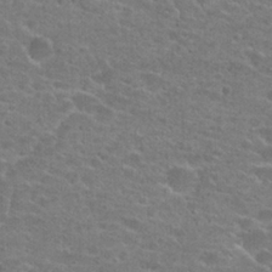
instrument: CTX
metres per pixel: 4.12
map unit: Hto
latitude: 22.5357
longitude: -43.6694
